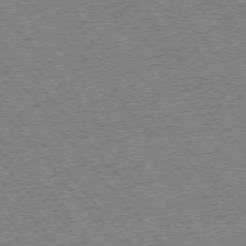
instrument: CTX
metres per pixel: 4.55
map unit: Ap
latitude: -75.5022
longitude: -86.4979
